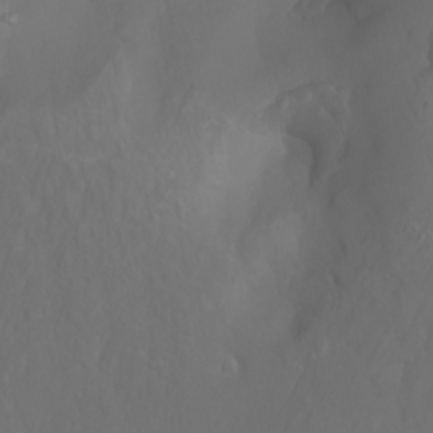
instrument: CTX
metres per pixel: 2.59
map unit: Nhu
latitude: -6.5951
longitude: -77.0836
